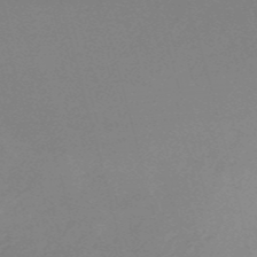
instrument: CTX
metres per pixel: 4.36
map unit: HNb
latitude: -52.5006
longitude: -41.4615
